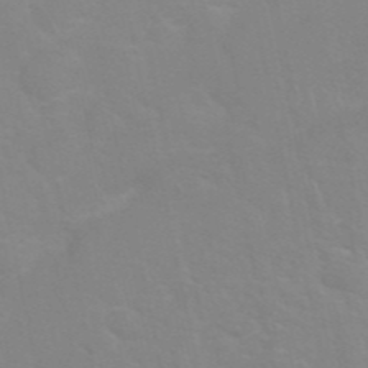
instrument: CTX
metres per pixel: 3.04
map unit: Nhu
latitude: 27.0270
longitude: -61.6883
